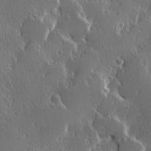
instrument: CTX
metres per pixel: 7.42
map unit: Hve
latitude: 23.1214
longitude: 146.2361
